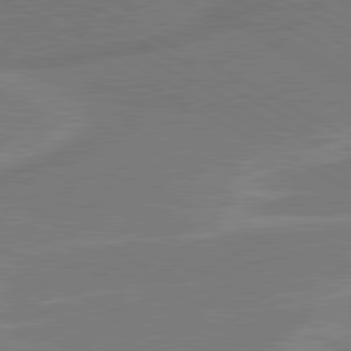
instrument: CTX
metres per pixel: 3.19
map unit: lApd
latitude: 80.4412
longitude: 128.2551
